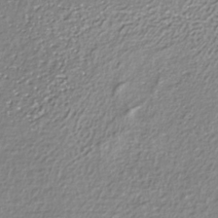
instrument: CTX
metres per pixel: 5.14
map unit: ANa
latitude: -36.3495
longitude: 94.8219
